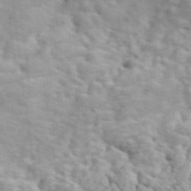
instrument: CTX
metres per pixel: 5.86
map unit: ANa
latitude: 49.2537
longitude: -81.9150
